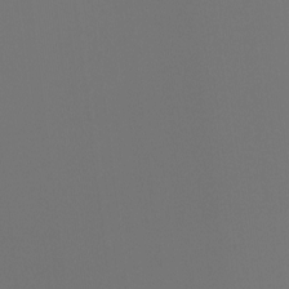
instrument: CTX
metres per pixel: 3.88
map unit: Ht
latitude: -4.3873
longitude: -62.1011
